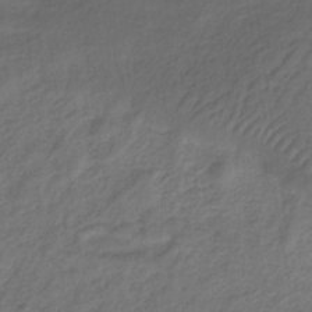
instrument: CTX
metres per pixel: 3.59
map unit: lHb
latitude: -34.6707
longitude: 71.2187
